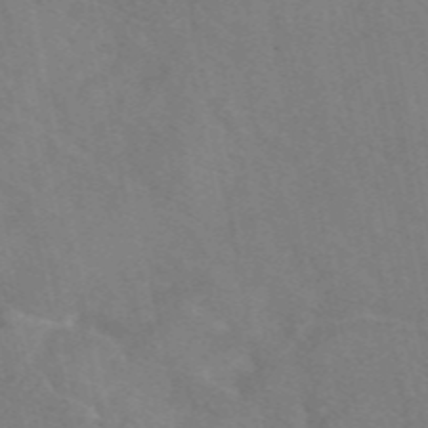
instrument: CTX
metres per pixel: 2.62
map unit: eAb
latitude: 47.9906
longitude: 120.0094
